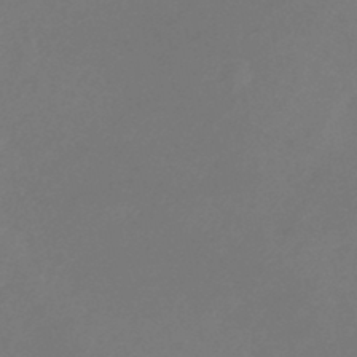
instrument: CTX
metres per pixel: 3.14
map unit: lHb
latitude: -37.6344
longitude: 72.9919
